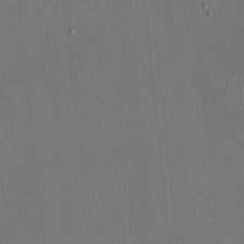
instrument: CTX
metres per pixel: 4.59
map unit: HNhu
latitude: 0.1955
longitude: -5.5938
